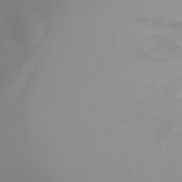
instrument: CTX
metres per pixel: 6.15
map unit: Ht
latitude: -5.4832
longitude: -28.1011
